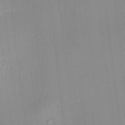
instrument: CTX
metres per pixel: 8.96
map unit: HNhu
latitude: 11.6883
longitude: 10.2740
